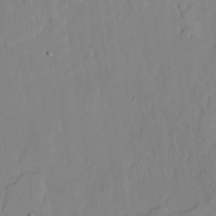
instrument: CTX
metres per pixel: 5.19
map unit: lAvf
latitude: 24.5356
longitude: -110.9892
